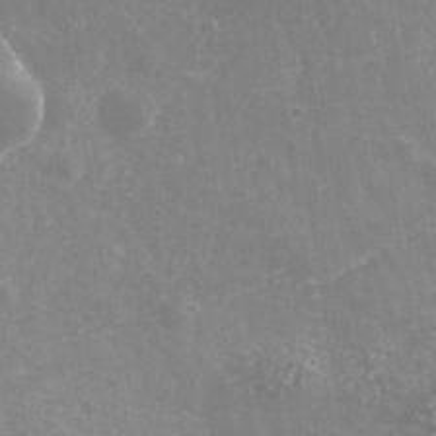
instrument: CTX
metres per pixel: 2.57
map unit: Nhe
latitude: -36.0661
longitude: -92.6490
